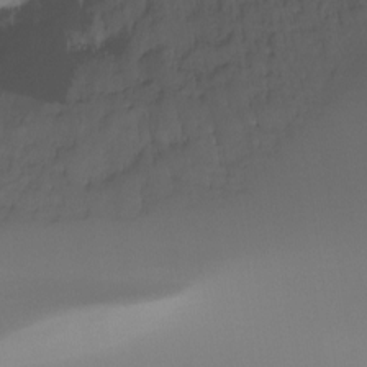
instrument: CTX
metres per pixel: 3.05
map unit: Ht
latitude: -13.0864
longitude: -45.3292
